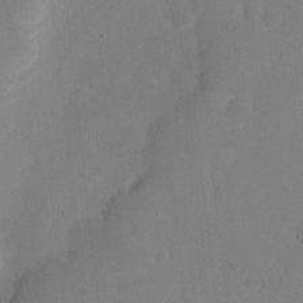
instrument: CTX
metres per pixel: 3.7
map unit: eHh
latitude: 10.2901
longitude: -67.6882
